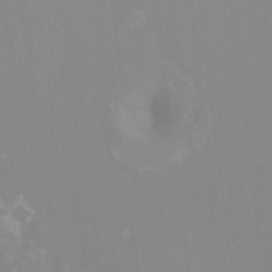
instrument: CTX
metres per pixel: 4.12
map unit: Nhu
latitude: -14.0472
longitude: -55.8583
